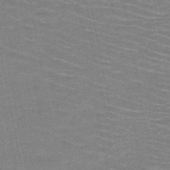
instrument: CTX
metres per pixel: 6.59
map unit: HNb
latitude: -48.2740
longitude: -45.3481
